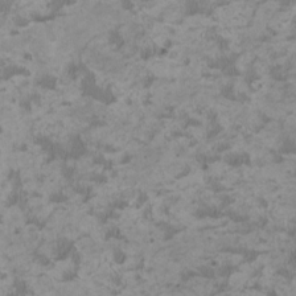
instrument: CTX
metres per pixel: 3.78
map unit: HNhu
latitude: 3.4237
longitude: -3.2726
